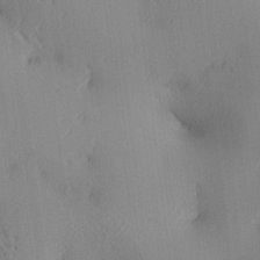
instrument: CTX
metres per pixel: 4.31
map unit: lAa
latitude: 3.9717
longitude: -117.0647
